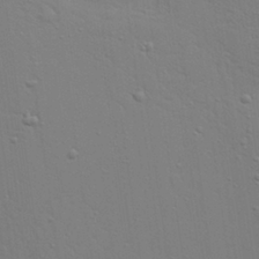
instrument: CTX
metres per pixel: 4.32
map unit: Aa
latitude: 26.0633
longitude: -136.7247
